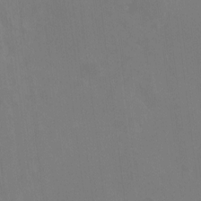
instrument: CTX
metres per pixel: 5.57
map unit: HNhu
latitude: 7.1025
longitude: 4.2361
